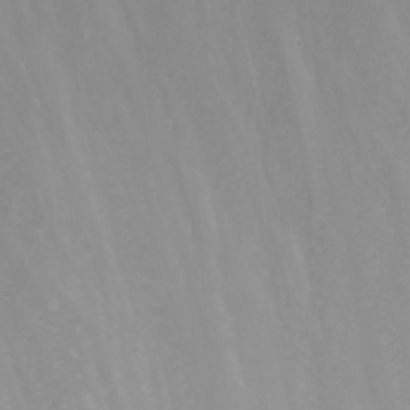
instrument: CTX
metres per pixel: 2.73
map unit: Nhu
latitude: -8.7085
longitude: -82.6868
